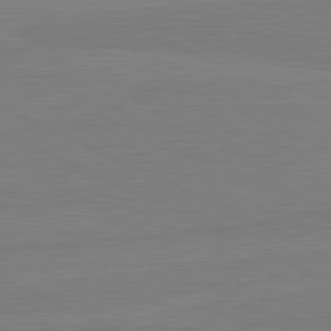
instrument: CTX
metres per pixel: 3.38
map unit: lApd
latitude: 81.7072
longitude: -177.1214
